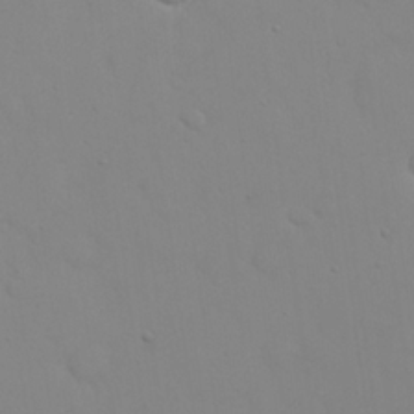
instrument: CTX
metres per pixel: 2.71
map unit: eHh
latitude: 23.4615
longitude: -65.5938
